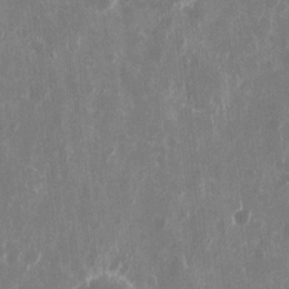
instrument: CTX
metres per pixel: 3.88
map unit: eHh
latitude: 10.4034
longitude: -71.3104
